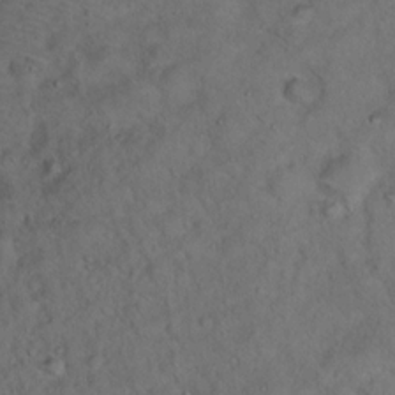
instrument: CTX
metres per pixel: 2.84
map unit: Hto
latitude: 15.5560
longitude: -37.2915
